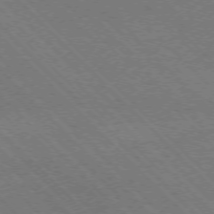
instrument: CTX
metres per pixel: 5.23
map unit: Ap
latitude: -75.6533
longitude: -80.6868
